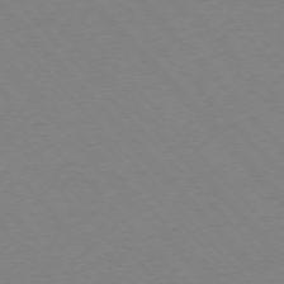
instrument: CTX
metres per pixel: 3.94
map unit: Hpe
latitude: -76.5385
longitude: -19.2348
